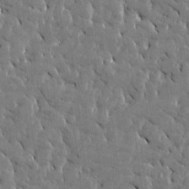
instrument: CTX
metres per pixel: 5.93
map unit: Htu
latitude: -4.1039
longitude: 176.7841
